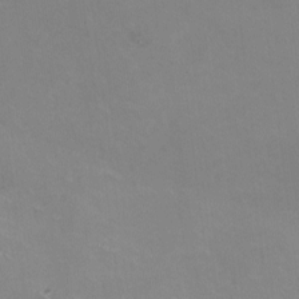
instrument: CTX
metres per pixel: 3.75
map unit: HNhu
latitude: -1.0298
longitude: -2.5357
